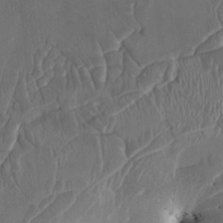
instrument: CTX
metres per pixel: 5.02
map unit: HNhu
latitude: 3.8394
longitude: -6.2711
